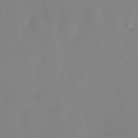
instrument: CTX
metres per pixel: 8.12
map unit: HNhu
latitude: 14.0444
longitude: 13.7289
